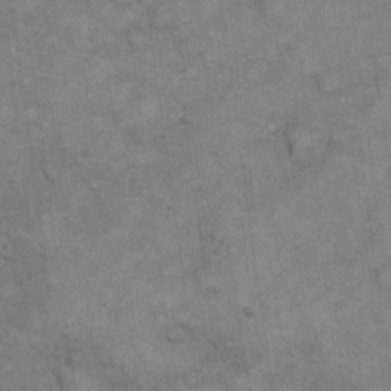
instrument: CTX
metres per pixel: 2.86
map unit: eHh
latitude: 21.2348
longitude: -59.2537
